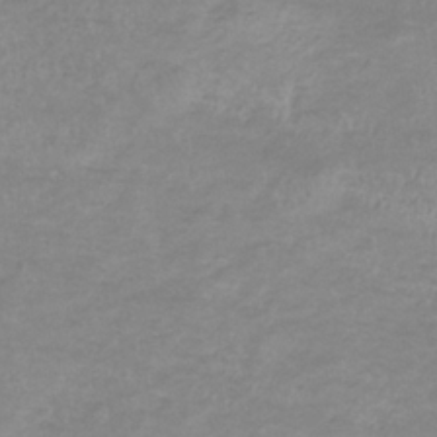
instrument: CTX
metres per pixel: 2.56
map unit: lHb
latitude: -33.6722
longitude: 70.1039
